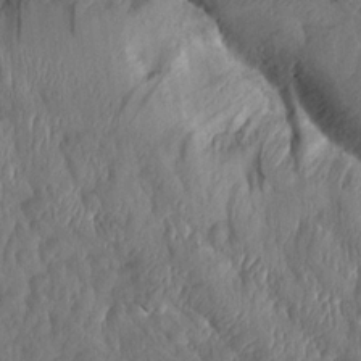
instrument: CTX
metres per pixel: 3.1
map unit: Aa
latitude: 15.0270
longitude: -145.2159
